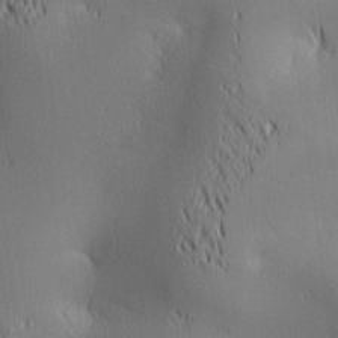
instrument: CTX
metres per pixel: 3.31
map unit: lAa
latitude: 2.6112
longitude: -116.9325
